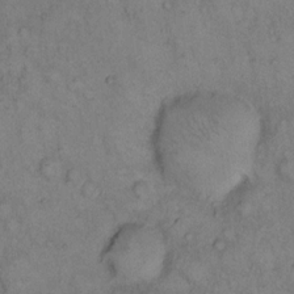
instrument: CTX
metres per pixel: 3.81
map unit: eHh
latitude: 14.1011
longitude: -63.1970
